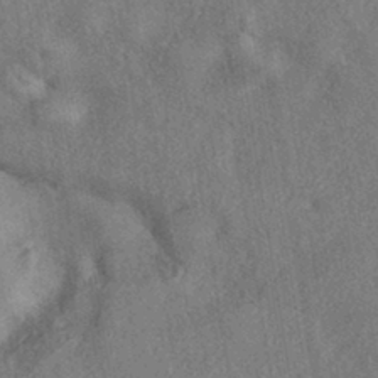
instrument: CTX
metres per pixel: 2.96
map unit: eHh
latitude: -42.0849
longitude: 120.7652
